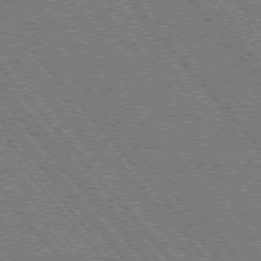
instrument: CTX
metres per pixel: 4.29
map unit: Hpe
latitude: -75.8423
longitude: -16.1767
